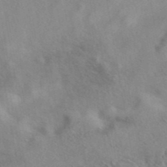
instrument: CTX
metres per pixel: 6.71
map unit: eAb
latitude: 41.7071
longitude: 110.1794
